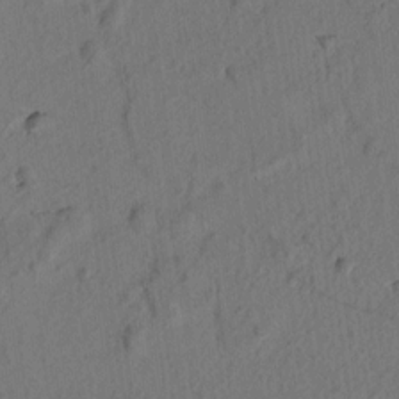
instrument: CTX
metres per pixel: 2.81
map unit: lAvf
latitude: 7.5749
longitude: 165.4266
